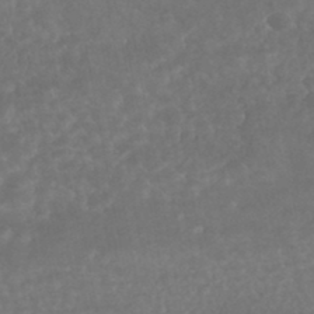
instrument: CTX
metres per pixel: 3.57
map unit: HNhu
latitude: -45.8989
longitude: 97.8800
